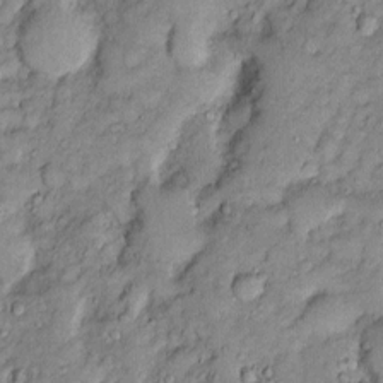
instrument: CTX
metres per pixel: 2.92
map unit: Htu
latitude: -6.3117
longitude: 158.5574
